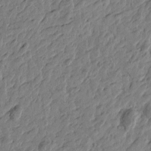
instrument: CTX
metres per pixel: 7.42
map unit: Htu
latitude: -3.2375
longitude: -179.9339
